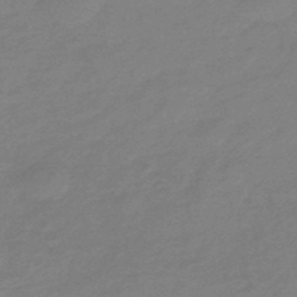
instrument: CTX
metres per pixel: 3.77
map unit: eHb
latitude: -45.6911
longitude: 89.4832
